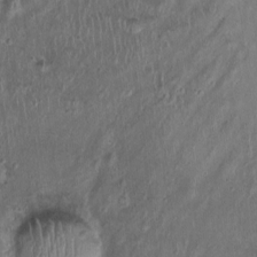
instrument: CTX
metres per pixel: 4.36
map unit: Nhu
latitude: 0.6490
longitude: -15.5372
